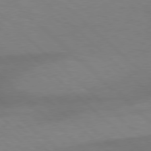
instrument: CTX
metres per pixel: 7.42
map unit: Hpe
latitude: 77.8583
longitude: -156.8191
